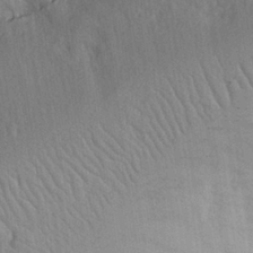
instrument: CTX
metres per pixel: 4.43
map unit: Hve
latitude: 26.5168
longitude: 150.8597
